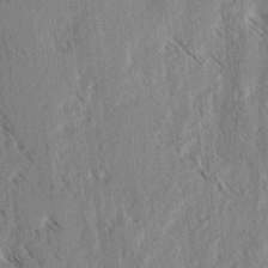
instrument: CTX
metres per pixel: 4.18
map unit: lAvf
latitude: -3.8044
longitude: -114.0822
